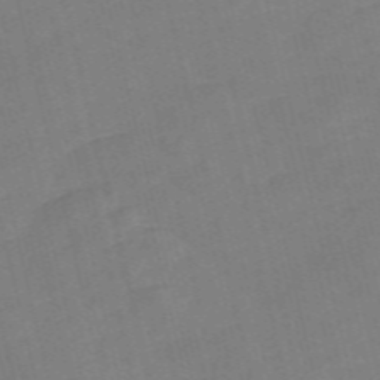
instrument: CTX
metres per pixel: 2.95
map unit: Nve
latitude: -58.6518
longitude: 50.9920
